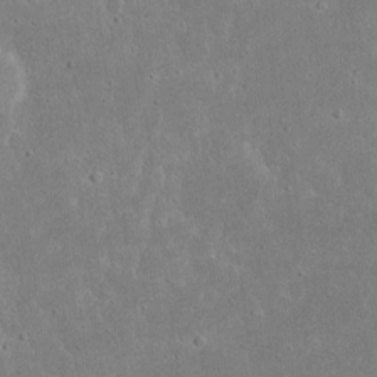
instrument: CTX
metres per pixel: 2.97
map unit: eHh
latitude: 16.3656
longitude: -71.8583
